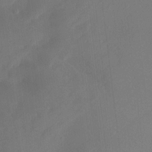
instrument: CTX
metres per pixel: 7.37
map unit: Ht
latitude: -7.3320
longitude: -28.2144
